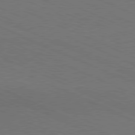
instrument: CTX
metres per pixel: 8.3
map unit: Hpe
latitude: -81.7478
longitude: 15.5210
